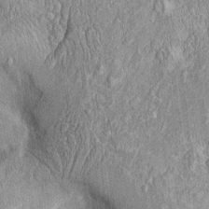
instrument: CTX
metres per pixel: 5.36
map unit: Htu
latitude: -5.2754
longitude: 157.1998
